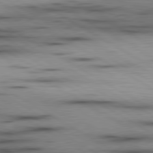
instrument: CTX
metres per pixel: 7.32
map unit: lApd
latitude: 80.0633
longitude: 157.8233
